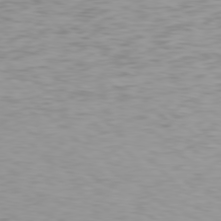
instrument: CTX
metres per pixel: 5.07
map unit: Hpe
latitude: 78.1389
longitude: -171.1403
